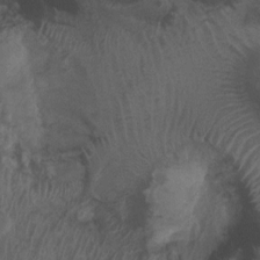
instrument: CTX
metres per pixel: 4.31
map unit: Ht
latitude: 2.1011
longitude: -24.6112
